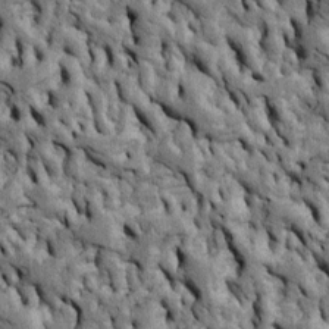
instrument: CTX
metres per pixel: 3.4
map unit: Htu
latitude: -4.7085
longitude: 156.8975
